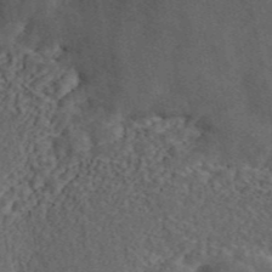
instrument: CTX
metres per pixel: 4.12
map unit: ANa
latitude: 44.8191
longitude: 39.4832
